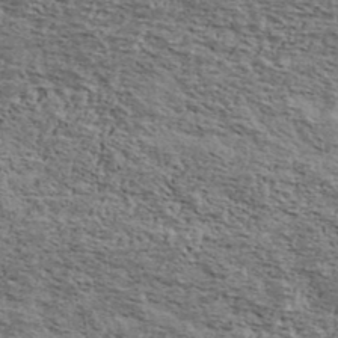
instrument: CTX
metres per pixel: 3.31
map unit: Ave
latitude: 39.6883
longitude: -108.0633
